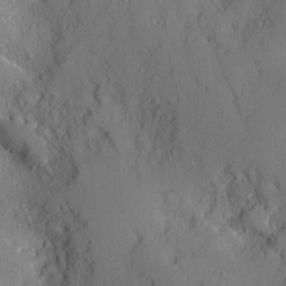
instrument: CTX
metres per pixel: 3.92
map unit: Nve
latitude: -7.8233
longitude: 175.6910
